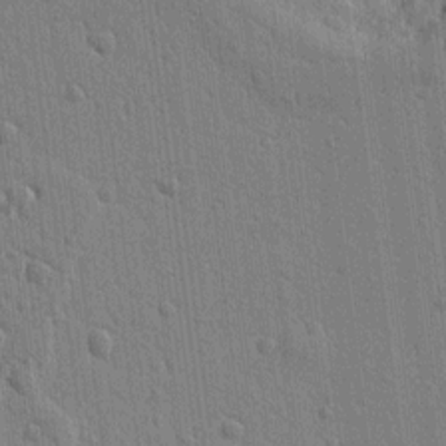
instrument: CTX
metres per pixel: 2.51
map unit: Ht
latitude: 10.6491
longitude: -77.2348
